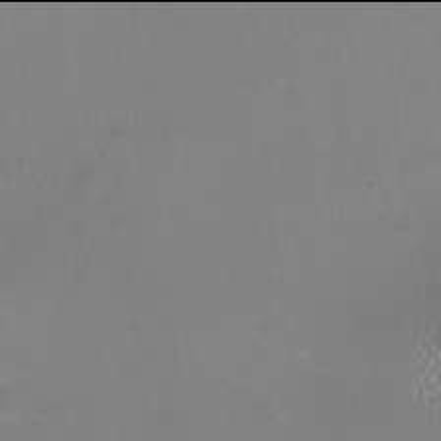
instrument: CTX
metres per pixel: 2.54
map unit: HNhu
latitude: -2.0094
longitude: -3.2537
